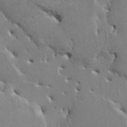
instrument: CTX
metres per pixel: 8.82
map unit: HNhu
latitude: 3.8394
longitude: -3.9339
